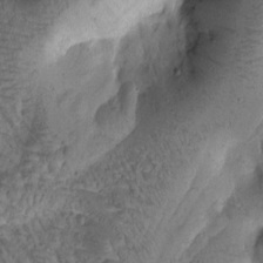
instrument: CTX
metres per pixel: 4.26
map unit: Htu
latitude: -0.9542
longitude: 170.8597
